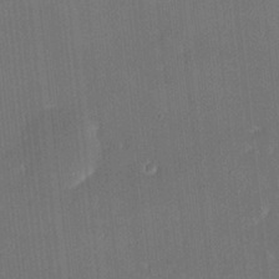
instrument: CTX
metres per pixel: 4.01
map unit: HNhu
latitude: 7.1592
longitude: 11.0298
